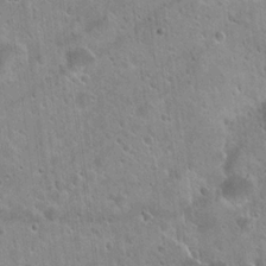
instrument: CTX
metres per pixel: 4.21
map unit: Hto
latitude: 21.8961
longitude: -53.8961
